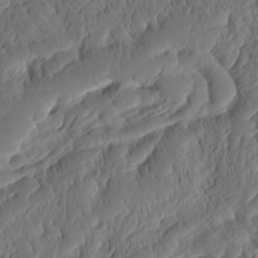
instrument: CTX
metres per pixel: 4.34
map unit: eHh
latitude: -1.9745
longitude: 14.8219
